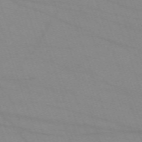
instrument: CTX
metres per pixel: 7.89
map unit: eHh
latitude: -64.1795
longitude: 52.9163
